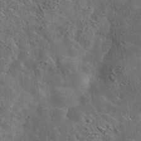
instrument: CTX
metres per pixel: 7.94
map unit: lHvf
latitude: 37.4805
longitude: -88.3279
